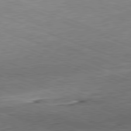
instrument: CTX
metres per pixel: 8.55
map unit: Hpe
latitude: -82.1228
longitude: 13.7100
